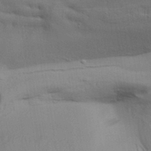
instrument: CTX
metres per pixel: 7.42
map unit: Aa
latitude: 33.0836
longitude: -136.0444
